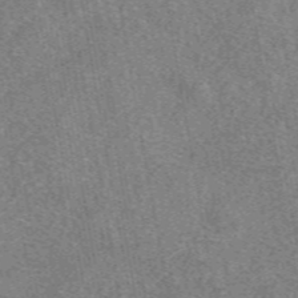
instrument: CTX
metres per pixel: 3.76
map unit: eAb
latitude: 48.5924
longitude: 109.1431
